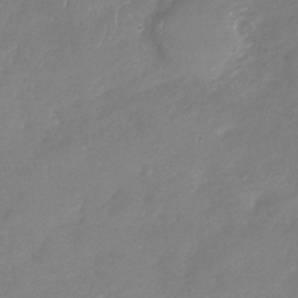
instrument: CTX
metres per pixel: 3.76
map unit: Nhu
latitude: -29.5399
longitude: -60.7057
